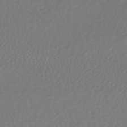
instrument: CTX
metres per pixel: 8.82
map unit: HNhu
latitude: -49.1242
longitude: 101.9556
